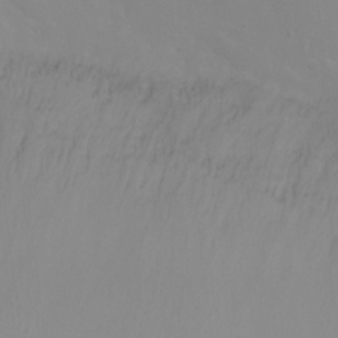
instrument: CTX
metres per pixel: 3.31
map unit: Ht
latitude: 1.1781
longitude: -20.9892
